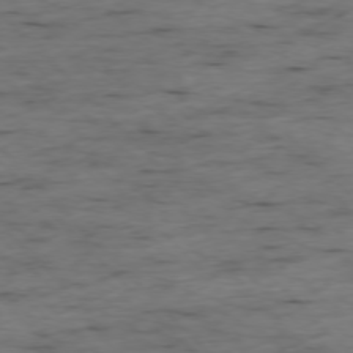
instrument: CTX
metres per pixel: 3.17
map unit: Ap
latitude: -76.7841
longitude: -91.2159
